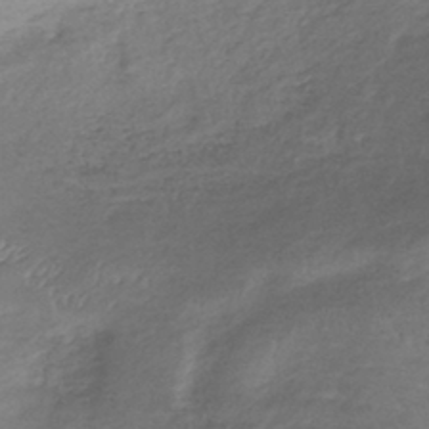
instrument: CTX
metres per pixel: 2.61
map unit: lHb
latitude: -39.5399
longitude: 75.4644
